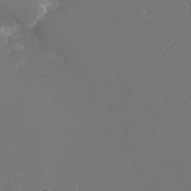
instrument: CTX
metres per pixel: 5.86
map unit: eHh
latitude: -5.8800
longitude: -88.2334
